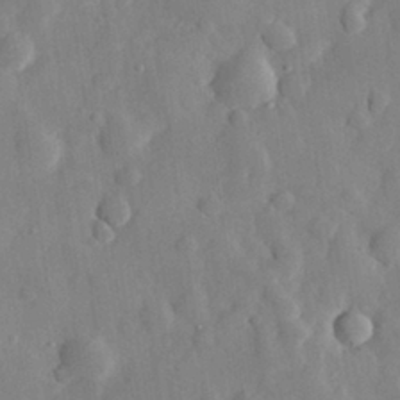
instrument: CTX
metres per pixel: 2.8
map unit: eHh
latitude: 29.1970
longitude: -78.1956
